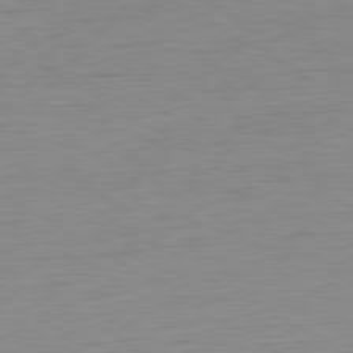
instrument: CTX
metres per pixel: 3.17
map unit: Ap
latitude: -80.7841
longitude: -79.0459
